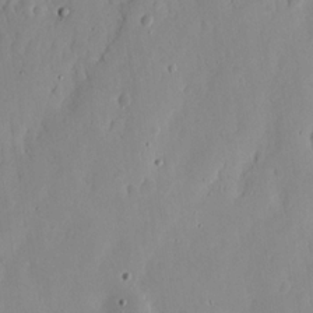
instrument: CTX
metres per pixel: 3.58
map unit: Nhu
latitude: 13.7450
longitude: -72.9892
